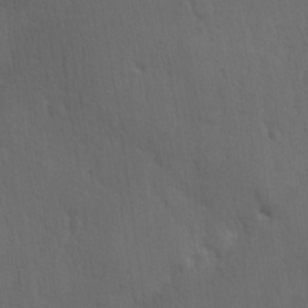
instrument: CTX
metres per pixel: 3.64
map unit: Ave
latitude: -8.2172
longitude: -121.1592
